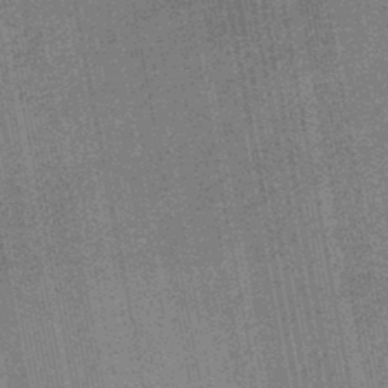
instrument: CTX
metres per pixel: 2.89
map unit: lHb
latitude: -44.6707
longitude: 70.5952
